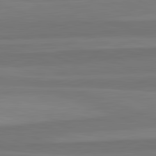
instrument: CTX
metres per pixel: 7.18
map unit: lApd
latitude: 82.6112
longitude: 156.1984
